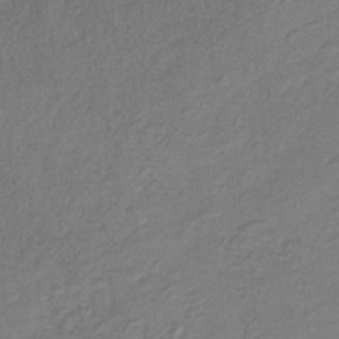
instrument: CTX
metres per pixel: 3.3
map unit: HNb
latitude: -32.3307
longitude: 58.7274
